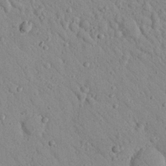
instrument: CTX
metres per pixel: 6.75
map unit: Nhu
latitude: 23.1592
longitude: -75.8583
